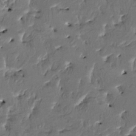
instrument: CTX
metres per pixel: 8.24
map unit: HNhu
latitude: 4.8380
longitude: 9.3132
